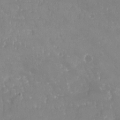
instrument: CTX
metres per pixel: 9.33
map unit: Nhu
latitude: -20.9919
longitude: -58.4034
